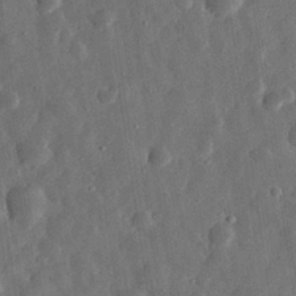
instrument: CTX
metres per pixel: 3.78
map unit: eHh
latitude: 31.8395
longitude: -74.8758
